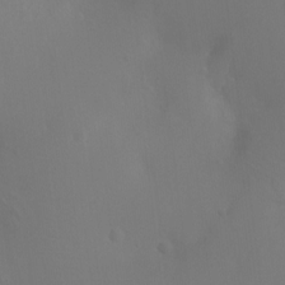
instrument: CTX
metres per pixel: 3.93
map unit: Ht
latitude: -3.8044
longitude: -25.8205
